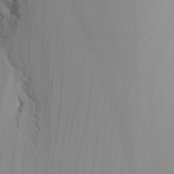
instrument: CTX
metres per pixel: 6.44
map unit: Nhu
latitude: -6.6329
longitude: -84.1767
